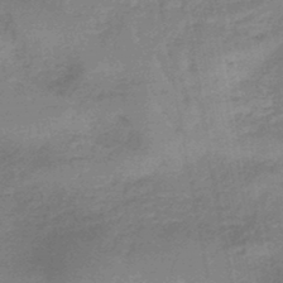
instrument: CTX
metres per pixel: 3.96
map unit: eHb
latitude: -45.6533
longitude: 79.8800
